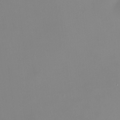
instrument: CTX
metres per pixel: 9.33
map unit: HNhu
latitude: 9.4993
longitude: 10.5763
